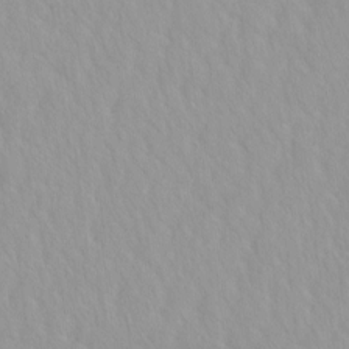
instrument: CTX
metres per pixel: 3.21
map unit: HNhu
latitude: -4.7841
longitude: 14.4062
